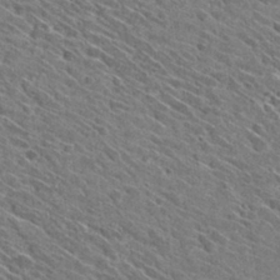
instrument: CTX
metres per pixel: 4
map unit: Hto
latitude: 30.1011
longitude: -45.4048
